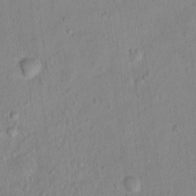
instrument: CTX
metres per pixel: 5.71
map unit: Nhu
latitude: 13.7450
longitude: -37.0081
